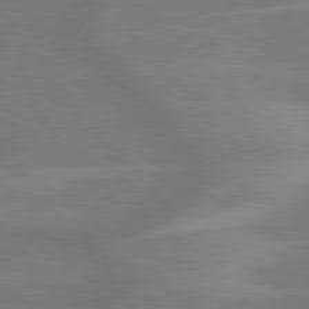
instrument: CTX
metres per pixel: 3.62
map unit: lApd
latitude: 79.4049
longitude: -123.3293
